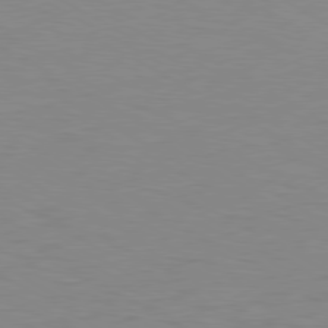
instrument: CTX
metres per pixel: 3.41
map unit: Ap
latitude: -80.5952
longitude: -51.7638
